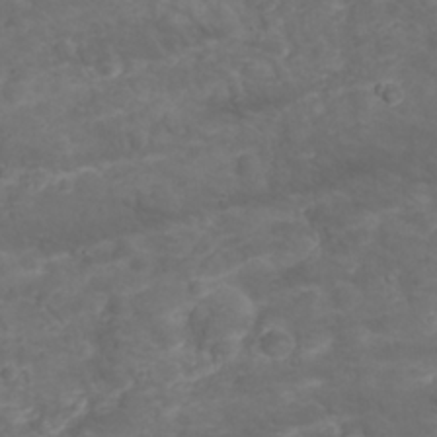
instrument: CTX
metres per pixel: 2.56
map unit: Nhu
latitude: 23.6127
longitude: -60.5545
